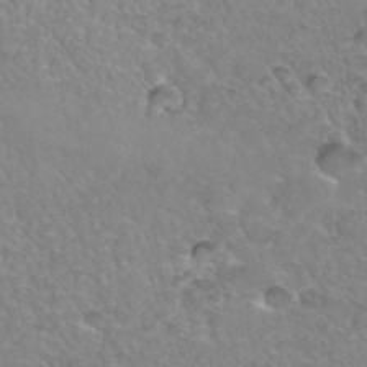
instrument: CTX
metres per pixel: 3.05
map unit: Hto
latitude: 35.3670
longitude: -46.8380
